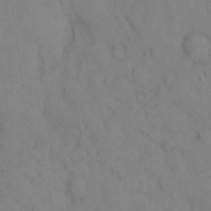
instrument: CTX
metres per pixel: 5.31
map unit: eHh
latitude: 13.1214
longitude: -61.8016
